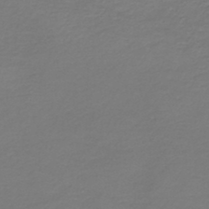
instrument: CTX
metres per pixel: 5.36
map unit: HNb
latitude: -43.3509
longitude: 52.5762
